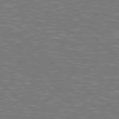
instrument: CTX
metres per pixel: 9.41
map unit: Hpe
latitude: 78.7813
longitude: -152.2901
